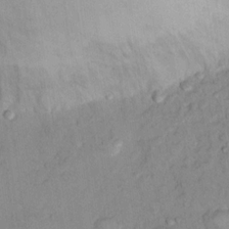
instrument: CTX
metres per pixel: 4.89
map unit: Nhu
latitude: 13.9150
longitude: -28.9702
